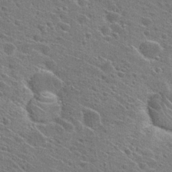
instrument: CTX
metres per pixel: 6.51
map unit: Hto
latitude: 27.8395
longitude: -45.1214
